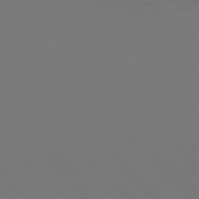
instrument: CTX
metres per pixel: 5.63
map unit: Hpe
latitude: 77.0836
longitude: -169.5938
